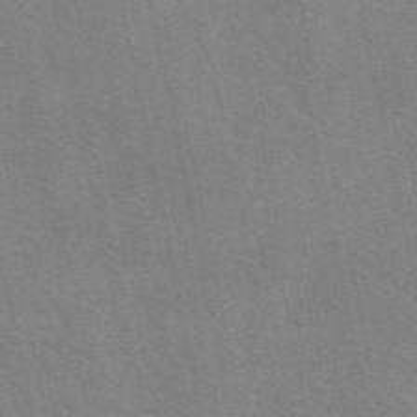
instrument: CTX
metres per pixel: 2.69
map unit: eAb
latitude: 51.2914
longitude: 108.3117
